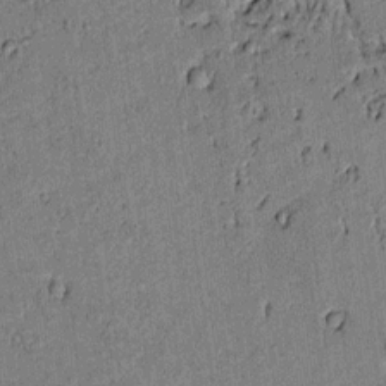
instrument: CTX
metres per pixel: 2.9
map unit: lAvf
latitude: 4.7057
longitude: 168.4062
